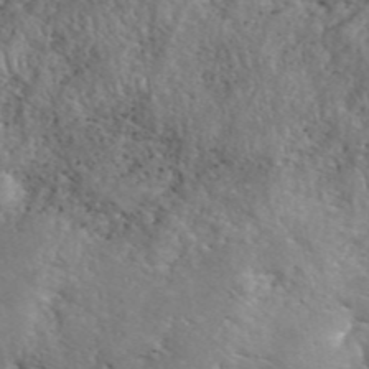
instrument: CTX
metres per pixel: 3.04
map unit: eHh
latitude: 40.6679
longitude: -56.9513
